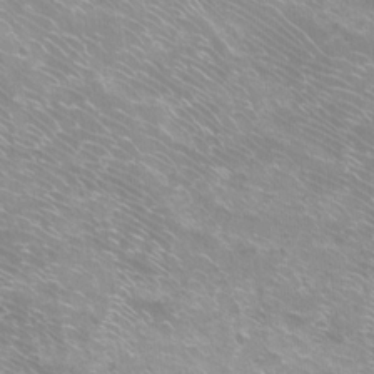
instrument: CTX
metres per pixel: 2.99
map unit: Ht
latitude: -9.5399
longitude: -38.5546
